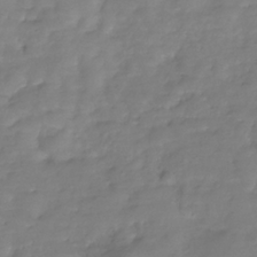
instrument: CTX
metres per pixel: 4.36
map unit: Hve
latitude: -32.9164
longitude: 91.3510
